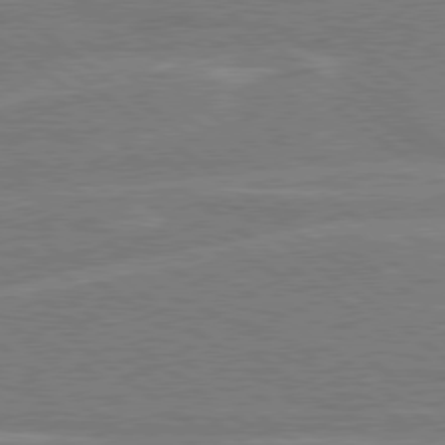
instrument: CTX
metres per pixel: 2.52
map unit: Hpe
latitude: 78.7247
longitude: -129.7827
